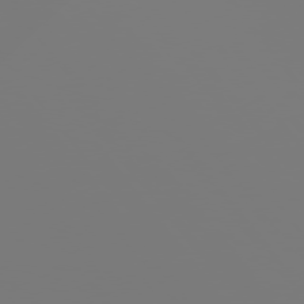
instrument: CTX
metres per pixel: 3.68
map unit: Hpe
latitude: 75.5371
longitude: -142.1011
